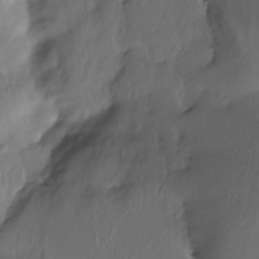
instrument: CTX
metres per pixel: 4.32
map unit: Nhe
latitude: -27.4832
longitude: -110.5735
